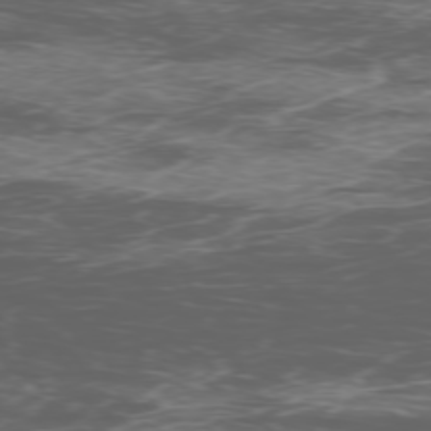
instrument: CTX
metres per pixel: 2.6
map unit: Ap
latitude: -76.9164
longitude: -68.9136
